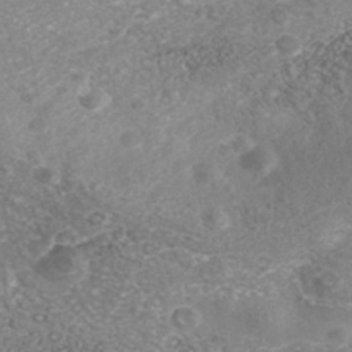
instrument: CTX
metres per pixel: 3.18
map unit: Nhe
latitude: -41.5777
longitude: -110.0255
